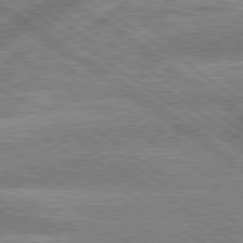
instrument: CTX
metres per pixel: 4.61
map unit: lApd
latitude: 79.2726
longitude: -159.5749
